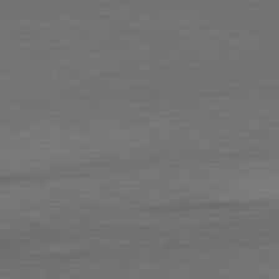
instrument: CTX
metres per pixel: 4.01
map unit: Ap
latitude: -81.4644
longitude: -68.6113
